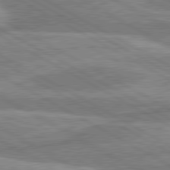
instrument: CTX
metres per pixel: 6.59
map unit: lApd
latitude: 80.5735
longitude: -171.3293
